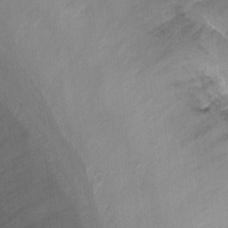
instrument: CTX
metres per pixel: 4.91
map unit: Ht
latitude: -6.8408
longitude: -36.6113
